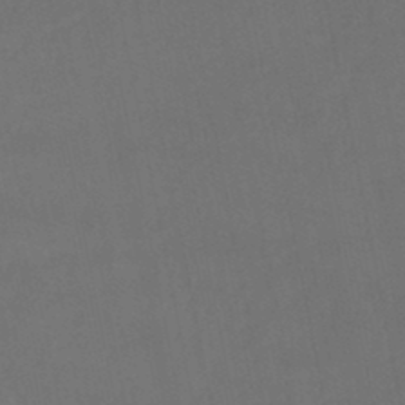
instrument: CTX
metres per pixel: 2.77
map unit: lHb
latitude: -45.7856
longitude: 61.0864
